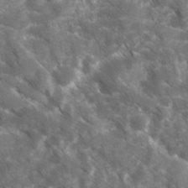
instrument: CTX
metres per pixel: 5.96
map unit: Ave
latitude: 17.0270
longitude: -131.3104
